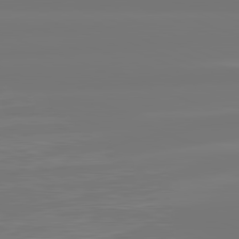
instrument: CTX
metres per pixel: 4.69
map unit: lApd
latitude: 81.9528
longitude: -177.4615
